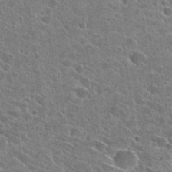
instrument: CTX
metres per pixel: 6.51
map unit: Hto
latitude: 28.6868
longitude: -45.3292
